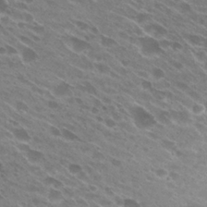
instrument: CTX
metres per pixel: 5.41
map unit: Hto
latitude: 28.6679
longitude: -43.9339
